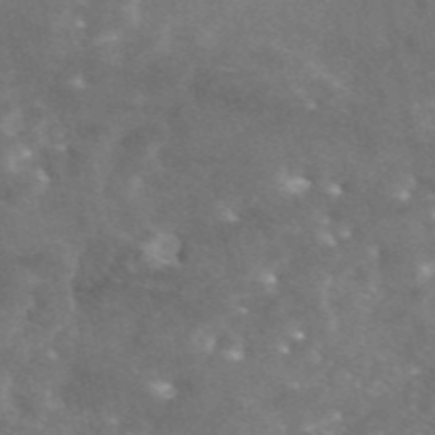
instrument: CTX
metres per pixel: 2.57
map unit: eAb
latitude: 46.9325
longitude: 119.7667
